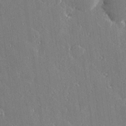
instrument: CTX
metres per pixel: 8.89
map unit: Hve
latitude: 28.4790
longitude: -92.3278
